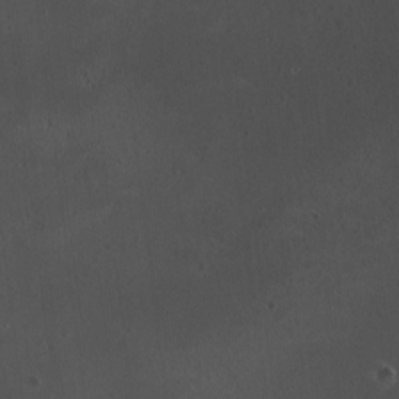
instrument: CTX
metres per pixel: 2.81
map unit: HNhu
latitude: 4.2711
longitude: 5.0864
